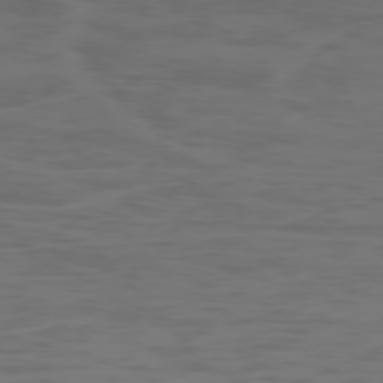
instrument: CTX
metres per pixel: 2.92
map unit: Ap
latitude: -78.4629
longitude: -79.2348
